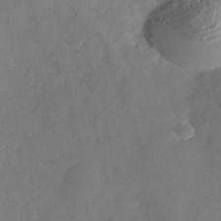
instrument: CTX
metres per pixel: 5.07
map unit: Nhe
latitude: -36.5007
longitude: -87.0269
